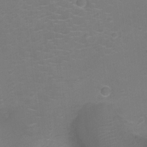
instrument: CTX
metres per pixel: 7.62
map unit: Ht
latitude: -9.1431
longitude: -24.7246
